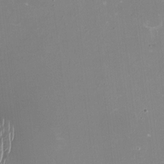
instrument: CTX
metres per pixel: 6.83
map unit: HNhu
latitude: -1.4455
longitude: -5.7450
